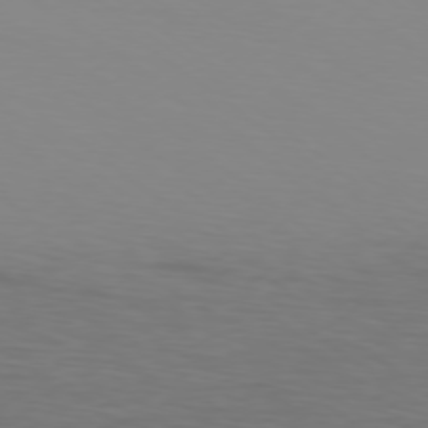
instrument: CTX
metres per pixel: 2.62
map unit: Ap
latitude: -78.0472
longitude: -95.2159
